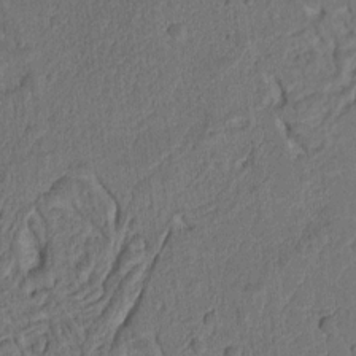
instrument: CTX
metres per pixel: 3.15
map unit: Ht
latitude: 9.9528
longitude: -75.1025
